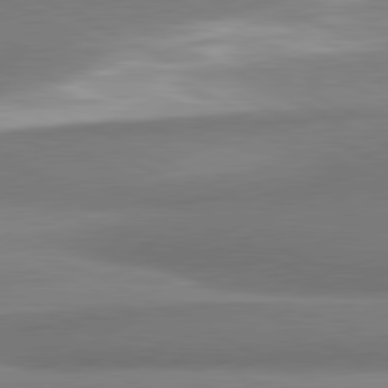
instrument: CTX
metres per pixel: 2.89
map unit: lApd
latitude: 81.1214
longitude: 167.7100
